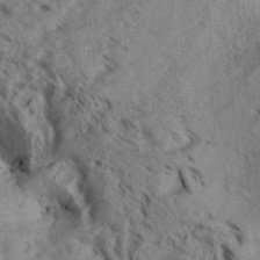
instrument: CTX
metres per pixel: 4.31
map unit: Aa
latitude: 33.1214
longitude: -137.2537
